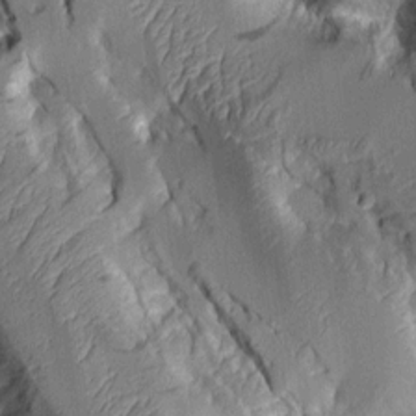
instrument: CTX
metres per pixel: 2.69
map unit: Aa
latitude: 8.0822
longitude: -128.1767
